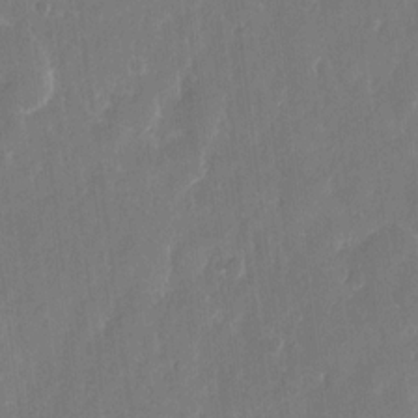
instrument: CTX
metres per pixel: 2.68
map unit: eHh
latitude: 12.5168
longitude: -72.7247
